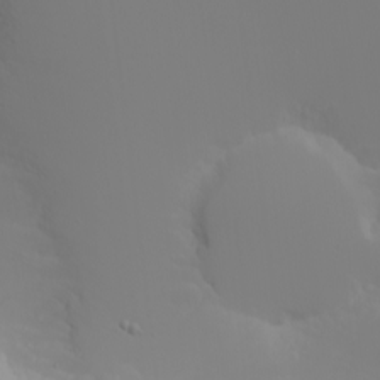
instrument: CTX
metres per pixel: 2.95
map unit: Nhu
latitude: -5.1809
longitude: -84.3089
